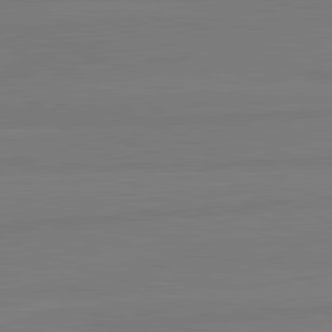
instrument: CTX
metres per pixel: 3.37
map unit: lApd
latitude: 81.8205
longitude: -179.3104
